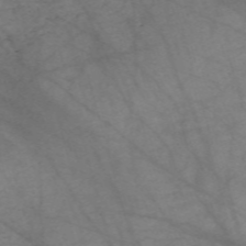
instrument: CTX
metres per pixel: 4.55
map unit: Nve
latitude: -59.4076
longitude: 64.5763
